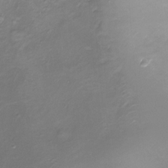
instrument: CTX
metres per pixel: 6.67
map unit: Ht
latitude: -16.4629
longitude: -42.6113
